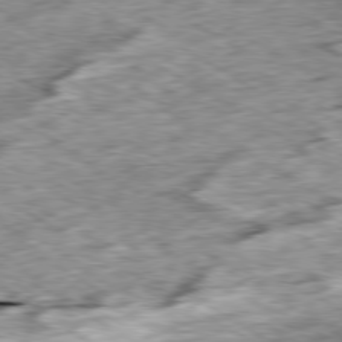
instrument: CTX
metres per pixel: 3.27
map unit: Ap
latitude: -79.9745
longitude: -84.2523
